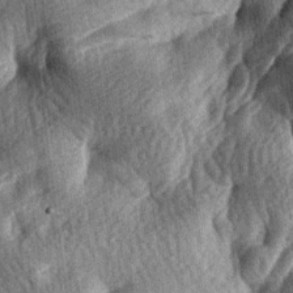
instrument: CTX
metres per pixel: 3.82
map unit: lAa
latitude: -7.8422
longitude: -127.7450
